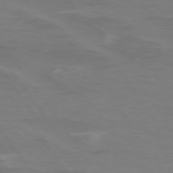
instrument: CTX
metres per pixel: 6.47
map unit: lApd
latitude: 74.8569
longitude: -61.7638
